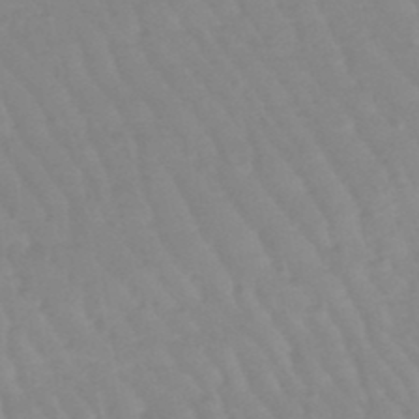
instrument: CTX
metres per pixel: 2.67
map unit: lHb
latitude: -48.4062
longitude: 77.4265
